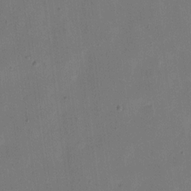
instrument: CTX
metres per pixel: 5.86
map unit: eHh
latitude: 10.8002
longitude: -68.3278
